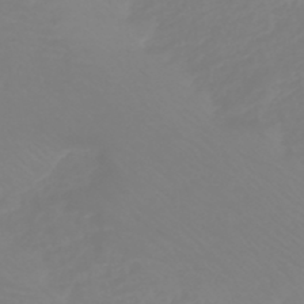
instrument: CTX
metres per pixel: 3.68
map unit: HNb
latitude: -44.8975
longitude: 54.3495
